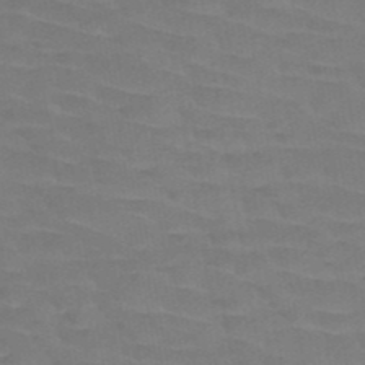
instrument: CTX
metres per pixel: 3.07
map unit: HNb
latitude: -50.6518
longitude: -53.0837
